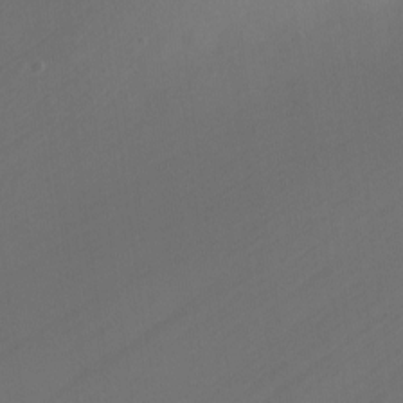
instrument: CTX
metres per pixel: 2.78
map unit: Ht
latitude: -9.4076
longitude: -46.2145
